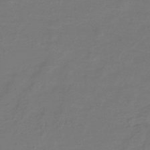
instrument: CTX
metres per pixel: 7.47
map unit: eHh
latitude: -39.2943
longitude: -26.4034
